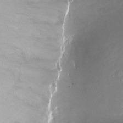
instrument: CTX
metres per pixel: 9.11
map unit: Ht
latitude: -16.8408
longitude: -44.3845
